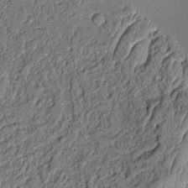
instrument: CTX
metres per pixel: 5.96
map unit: Aa
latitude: 9.2159
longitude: -131.7639
